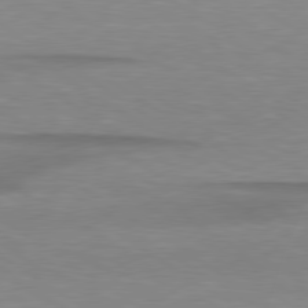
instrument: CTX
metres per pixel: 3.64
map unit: lApd
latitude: 79.0837
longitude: -88.2523
